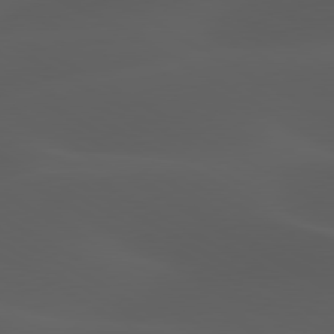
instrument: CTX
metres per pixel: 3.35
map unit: lApd
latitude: 80.1011
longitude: -89.0837
